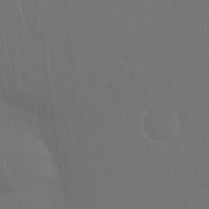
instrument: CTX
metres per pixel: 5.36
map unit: Nhu
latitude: 28.9136
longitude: -64.4412
